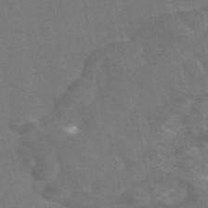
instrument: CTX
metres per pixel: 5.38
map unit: eAb
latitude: 47.0459
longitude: 115.8044
